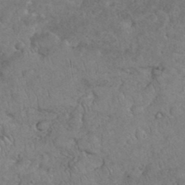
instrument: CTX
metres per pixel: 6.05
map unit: eHh
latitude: 35.9528
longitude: -63.4049
